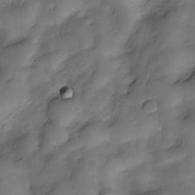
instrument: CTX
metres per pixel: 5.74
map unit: Nve
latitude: -27.3887
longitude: -148.5546
